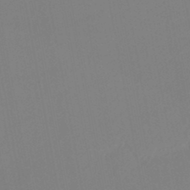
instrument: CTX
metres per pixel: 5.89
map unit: lHb
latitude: -46.2361
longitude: 75.4266
